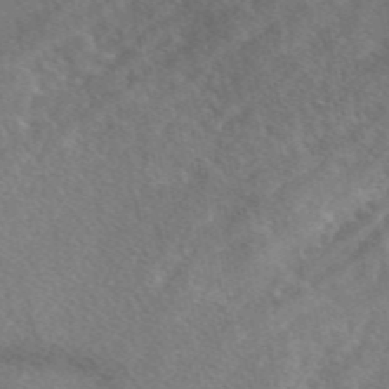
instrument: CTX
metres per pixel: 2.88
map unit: eAb
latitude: 48.4412
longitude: 118.1417
